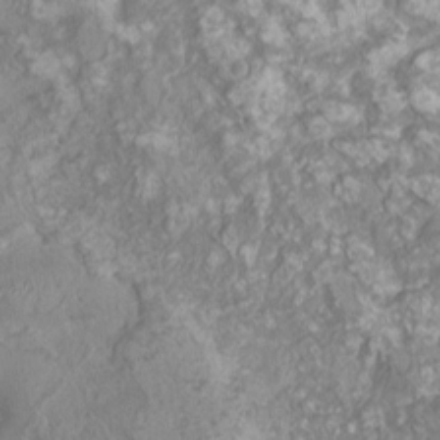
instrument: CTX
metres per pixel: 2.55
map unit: HNhu
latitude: 2.8002
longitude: 6.5007
